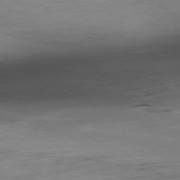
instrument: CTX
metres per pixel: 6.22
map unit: Ap
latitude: -78.5762
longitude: -64.9136
